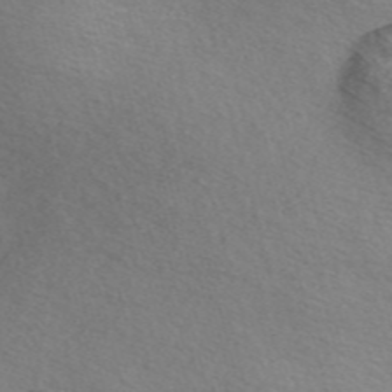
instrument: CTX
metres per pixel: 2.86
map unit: Nve
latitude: -57.0297
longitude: 60.3684
